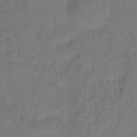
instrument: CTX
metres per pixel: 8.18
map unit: Hto
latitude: -12.0094
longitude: -39.1025
